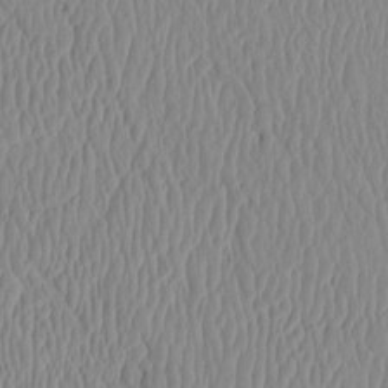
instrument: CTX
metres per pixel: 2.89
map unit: eHh
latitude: -4.0661
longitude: 15.5210
